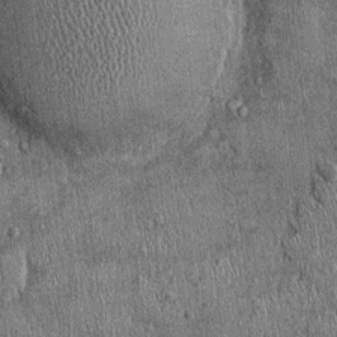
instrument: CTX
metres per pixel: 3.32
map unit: Ht
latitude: -2.5951
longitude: -13.1970
